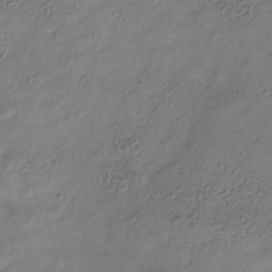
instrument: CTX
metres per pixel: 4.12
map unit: Hve
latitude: -34.2928
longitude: 89.4454
